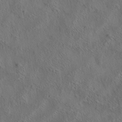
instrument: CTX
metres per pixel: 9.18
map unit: eHh
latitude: 6.5924
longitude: -76.7246
